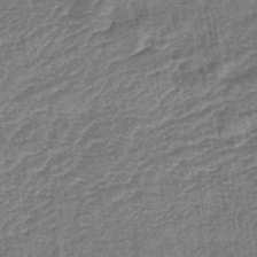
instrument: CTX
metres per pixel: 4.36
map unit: lHb
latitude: -42.2550
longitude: 79.0864
